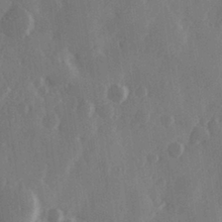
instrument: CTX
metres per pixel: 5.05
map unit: Hve
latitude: 28.2522
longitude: 149.5966
